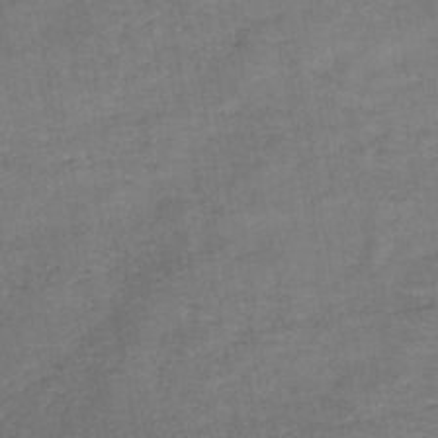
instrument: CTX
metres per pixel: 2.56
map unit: HNb
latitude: -45.6722
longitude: -37.5182
